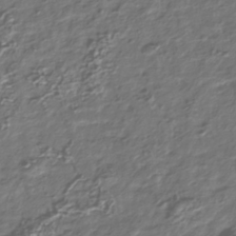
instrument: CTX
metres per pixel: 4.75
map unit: Nhu
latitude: -39.8234
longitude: -82.0444
